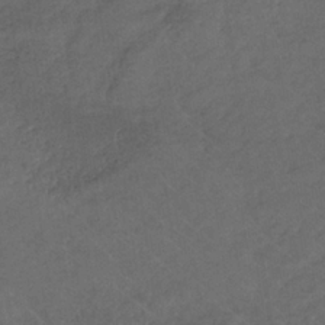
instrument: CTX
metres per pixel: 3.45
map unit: lHb
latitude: -33.3510
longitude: 64.9920
